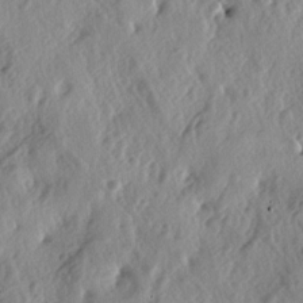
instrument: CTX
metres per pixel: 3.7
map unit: lAa
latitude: -5.0675
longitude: -124.7246
